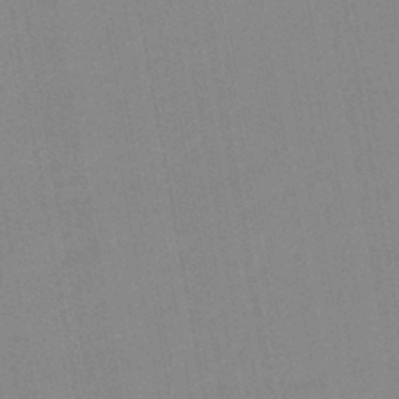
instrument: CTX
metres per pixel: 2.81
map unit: lHb
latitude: -44.1795
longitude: 63.3509
